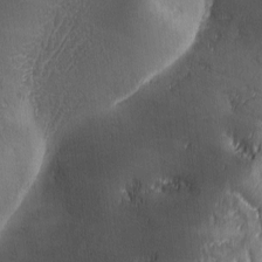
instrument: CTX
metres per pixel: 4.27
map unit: Ave
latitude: -6.7841
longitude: -120.8947
